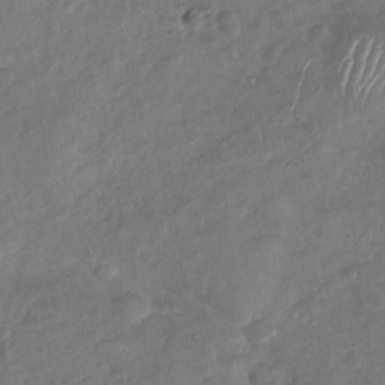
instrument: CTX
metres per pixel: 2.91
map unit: Nhu
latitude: -30.2928
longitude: -62.3279
